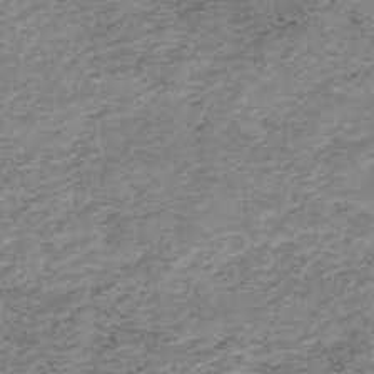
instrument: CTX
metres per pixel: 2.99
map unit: HNhu
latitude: -45.9745
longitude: 106.7463
